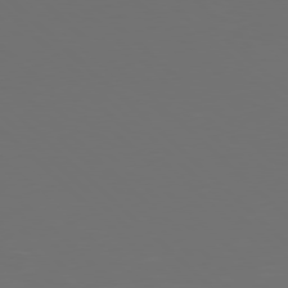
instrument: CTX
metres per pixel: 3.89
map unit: Hpe
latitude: 77.5371
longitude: -168.5924
